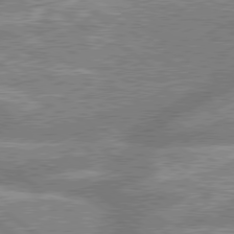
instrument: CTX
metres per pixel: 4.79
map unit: lApd
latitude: 79.3104
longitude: -158.1200
